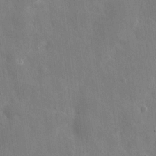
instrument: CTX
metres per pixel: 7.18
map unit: eHh
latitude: 9.7828
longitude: -70.4790
